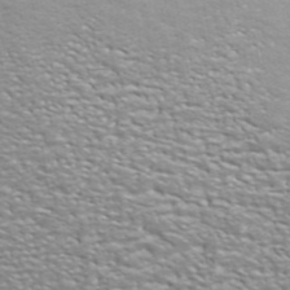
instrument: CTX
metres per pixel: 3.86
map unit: ANa
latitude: 44.1011
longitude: 21.6533
